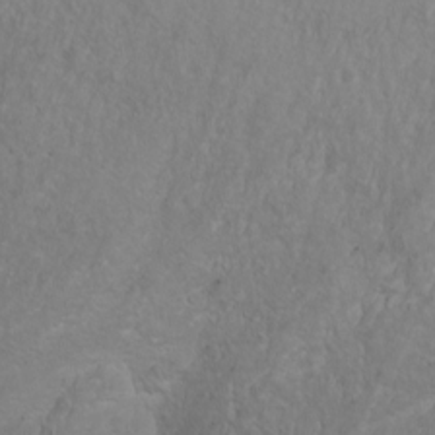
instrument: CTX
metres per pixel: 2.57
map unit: Htu
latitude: -1.2376
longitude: -74.5735
